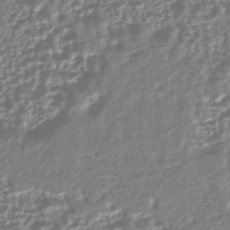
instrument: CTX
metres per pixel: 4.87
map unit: HNhu
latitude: -43.9745
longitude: 106.4251
